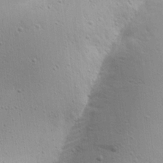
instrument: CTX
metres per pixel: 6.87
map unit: Aa
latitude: 18.1011
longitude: -141.6127
